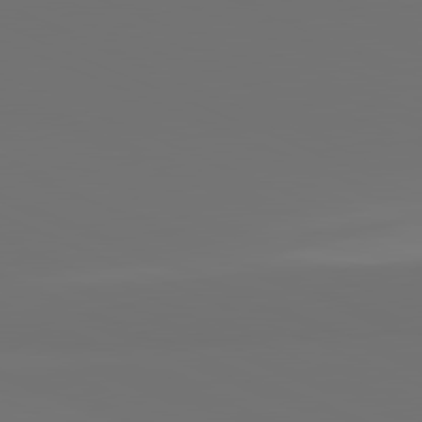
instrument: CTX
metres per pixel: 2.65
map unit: lApd
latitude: 81.8394
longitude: 155.6533
